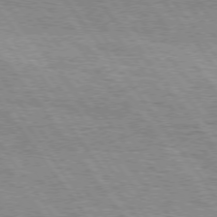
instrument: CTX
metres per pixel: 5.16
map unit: Hpe
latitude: 74.3089
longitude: -138.3845
